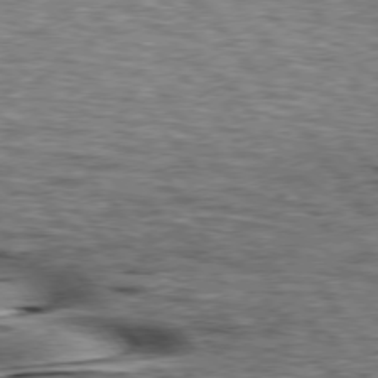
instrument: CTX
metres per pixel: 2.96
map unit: lApd
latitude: 76.3278
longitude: -60.3467
